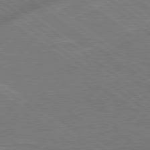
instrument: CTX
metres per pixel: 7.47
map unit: lApd
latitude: 79.0648
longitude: -171.0836
